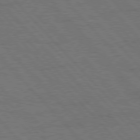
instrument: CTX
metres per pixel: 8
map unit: Hpe
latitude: 77.1025
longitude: -153.8206
